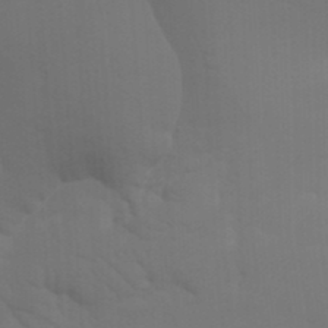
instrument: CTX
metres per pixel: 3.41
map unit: Nhu
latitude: 21.8206
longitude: -73.1593
